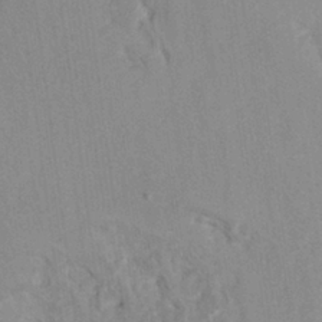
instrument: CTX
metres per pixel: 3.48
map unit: Hto
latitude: 7.4993
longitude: -34.5168
